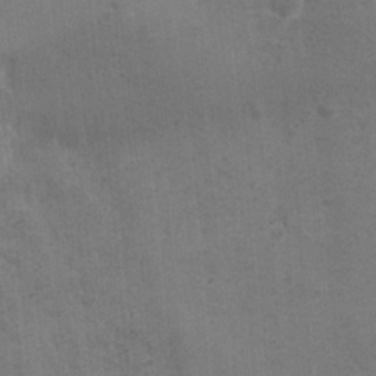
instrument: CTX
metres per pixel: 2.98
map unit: Ave
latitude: -7.3698
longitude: -120.2901
